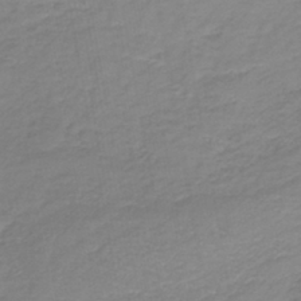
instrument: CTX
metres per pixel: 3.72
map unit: lHb
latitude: -38.2929
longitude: 71.9745
